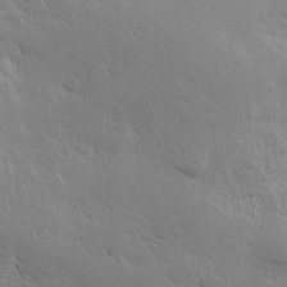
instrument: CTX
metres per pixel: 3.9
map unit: Hve
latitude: 24.5734
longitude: 145.6533
